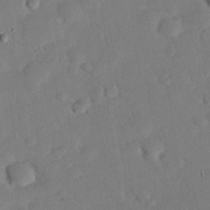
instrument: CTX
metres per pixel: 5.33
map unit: eHh
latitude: 26.4790
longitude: -81.0647
